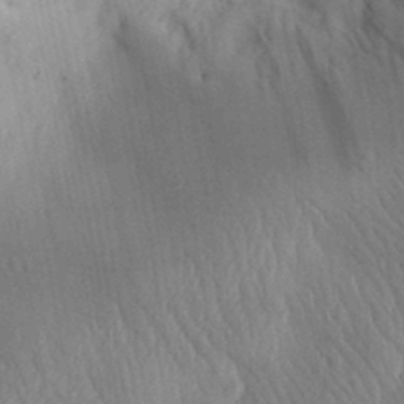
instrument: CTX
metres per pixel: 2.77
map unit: Aa
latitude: 30.4601
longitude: -143.0459
